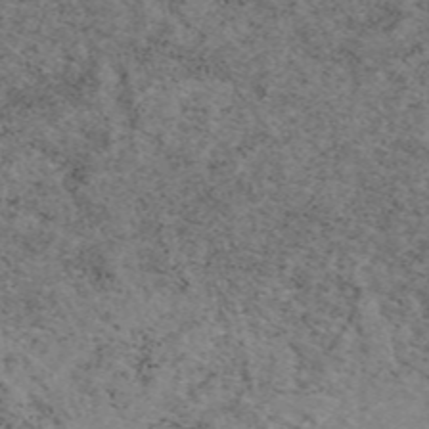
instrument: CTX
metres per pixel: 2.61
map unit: eAb
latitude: 49.1970
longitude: 107.7289
